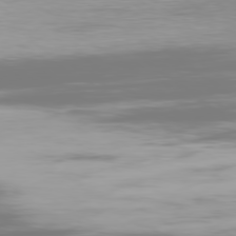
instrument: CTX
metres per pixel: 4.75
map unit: Ap
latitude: -79.2942
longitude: -60.3089
